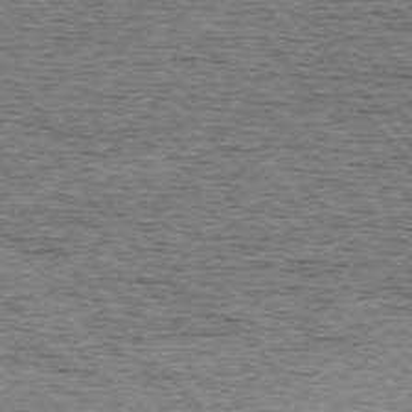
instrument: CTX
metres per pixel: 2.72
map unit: Ap
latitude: -76.3495
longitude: -95.3671
